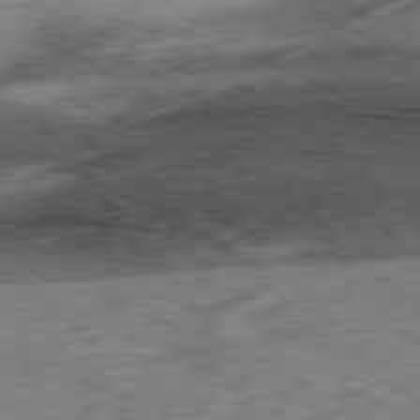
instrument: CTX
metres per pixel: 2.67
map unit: Ap
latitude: -80.6708
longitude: -72.7813
